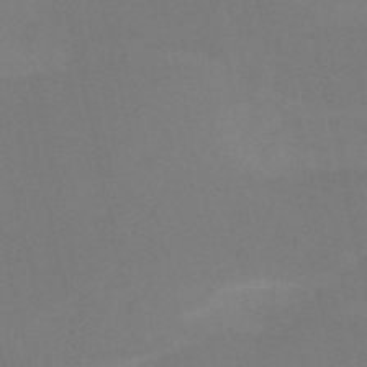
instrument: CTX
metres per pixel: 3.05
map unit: HNb
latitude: -52.7463
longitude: -46.3090
